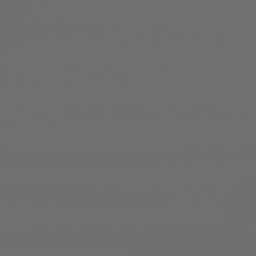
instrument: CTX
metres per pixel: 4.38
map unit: lApd
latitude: 79.4805
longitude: -139.1592
